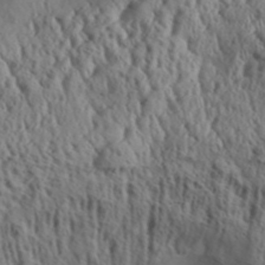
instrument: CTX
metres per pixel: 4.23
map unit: Aa
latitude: 31.5749
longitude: -136.0255
